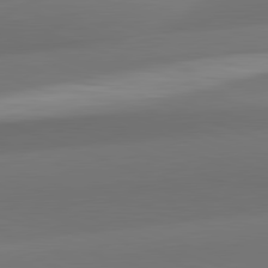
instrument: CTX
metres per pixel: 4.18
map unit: lApd
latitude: 82.1388
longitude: -161.7638
